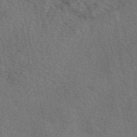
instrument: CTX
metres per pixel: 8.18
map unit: eAb
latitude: 50.6679
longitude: 110.2550
